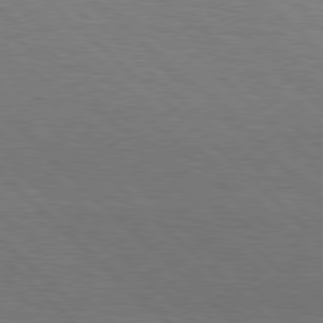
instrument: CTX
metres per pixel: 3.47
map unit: Hpe
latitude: 78.3090
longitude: -139.2348
